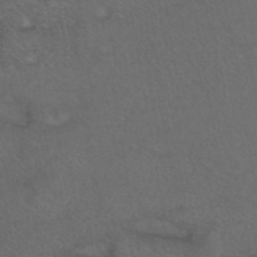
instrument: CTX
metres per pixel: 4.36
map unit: ANa
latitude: 40.3656
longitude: 29.0298
